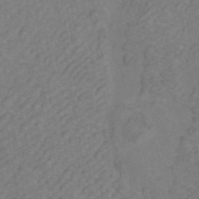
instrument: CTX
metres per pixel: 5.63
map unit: ANa
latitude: 43.0270
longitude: 16.9920
